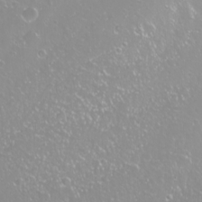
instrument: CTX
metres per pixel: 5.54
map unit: Nhu
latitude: -10.1984
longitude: -68.4601
